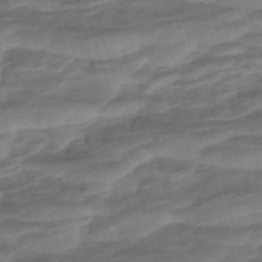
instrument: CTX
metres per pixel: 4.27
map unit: ANa
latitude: -45.1053
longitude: 105.0297
